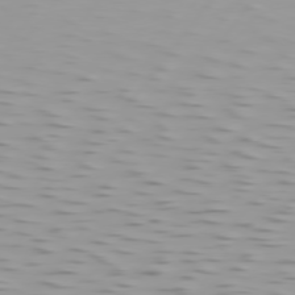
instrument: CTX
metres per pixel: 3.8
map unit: Hpe
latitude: 75.7072
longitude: -125.0647
